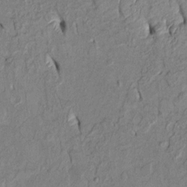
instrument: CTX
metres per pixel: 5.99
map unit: Htu
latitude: 1.9906
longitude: 149.1431
